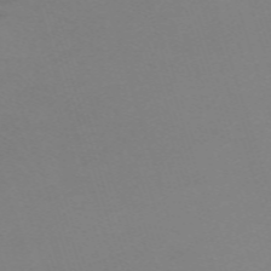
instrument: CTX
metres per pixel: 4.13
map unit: eHh
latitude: -62.9919
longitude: 49.0298
